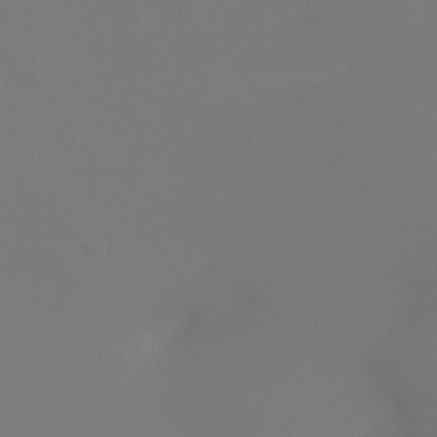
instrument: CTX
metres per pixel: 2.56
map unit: Ht
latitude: -5.8800
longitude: -25.9528
